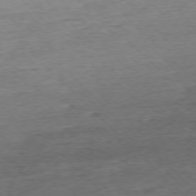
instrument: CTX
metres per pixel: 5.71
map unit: Ap
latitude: -76.9164
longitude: -97.4048
